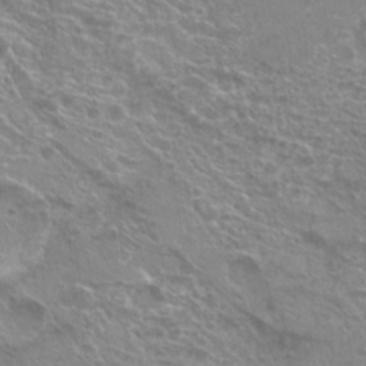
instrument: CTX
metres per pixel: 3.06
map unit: Hto
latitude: 22.9514
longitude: -40.0822
